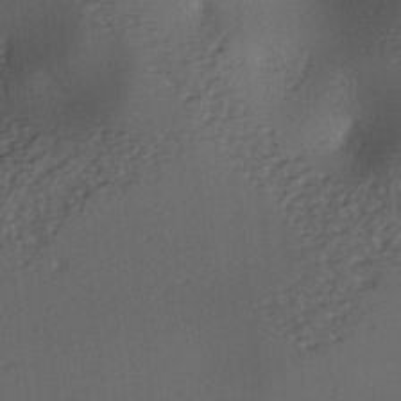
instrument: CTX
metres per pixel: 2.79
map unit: lAa
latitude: -7.5021
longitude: -124.7246
